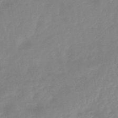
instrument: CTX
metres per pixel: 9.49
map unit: eHb
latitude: -45.6155
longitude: 84.3495
